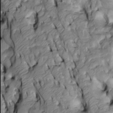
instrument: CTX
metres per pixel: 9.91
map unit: Htu
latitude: -3.8989
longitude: 150.0094
